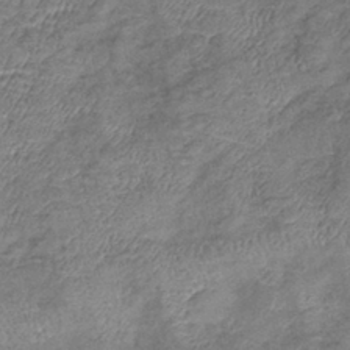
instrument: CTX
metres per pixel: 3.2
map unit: eHb
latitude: -39.6533
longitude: 76.5385
